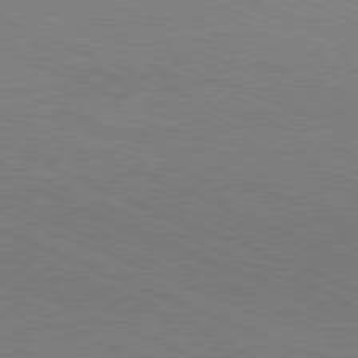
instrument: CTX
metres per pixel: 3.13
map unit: Hpe
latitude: -81.5588
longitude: 16.7841
